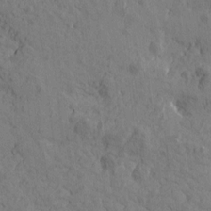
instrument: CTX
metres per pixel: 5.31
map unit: Htu
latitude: -1.0109
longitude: -175.7828
